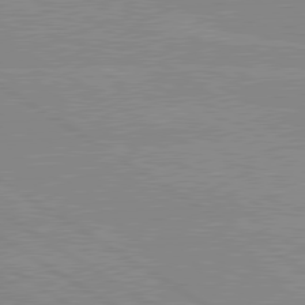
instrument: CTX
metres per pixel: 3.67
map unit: lApd
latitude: 80.0633
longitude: -125.4615
